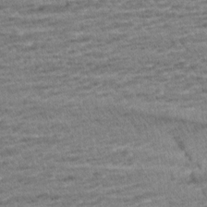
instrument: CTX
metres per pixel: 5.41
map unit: Aa
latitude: 6.6301
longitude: -136.7435
